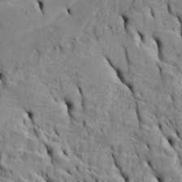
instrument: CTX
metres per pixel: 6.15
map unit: Htu
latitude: -5.7099
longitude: 153.4265
